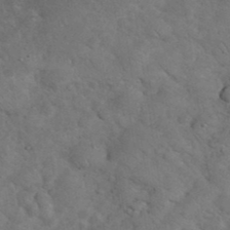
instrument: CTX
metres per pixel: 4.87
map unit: eHh
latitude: 36.7624
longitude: -67.0458
